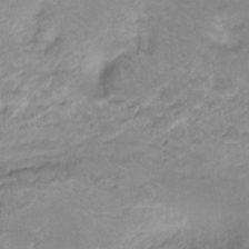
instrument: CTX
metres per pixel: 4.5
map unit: Ht
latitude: -9.8800
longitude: -39.2159
